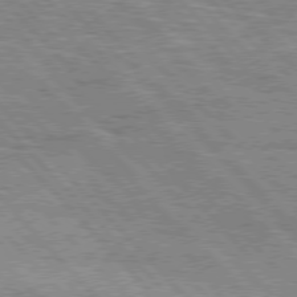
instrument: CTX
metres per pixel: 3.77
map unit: Hpe
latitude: 76.5168
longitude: -151.2726
